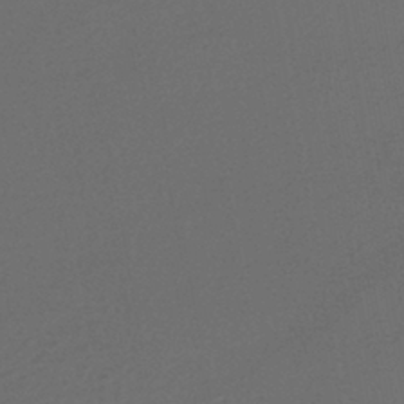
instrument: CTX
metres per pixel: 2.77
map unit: ANa
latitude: -39.6155
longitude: 95.6721
